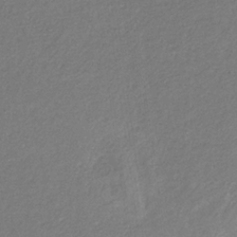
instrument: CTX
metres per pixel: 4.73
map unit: eHb
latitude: -30.5385
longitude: 66.7274
